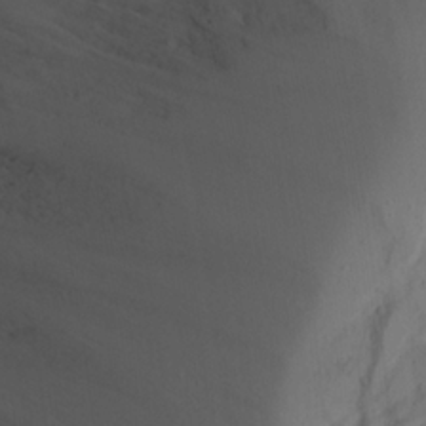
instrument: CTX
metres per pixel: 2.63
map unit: Aa
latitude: 24.7435
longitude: -132.0822
